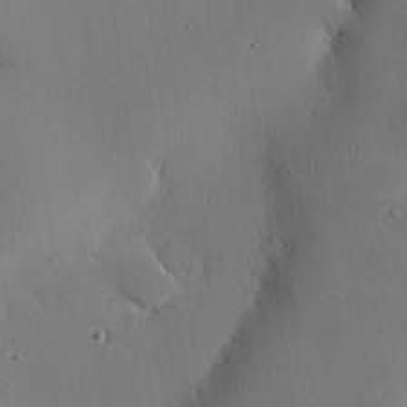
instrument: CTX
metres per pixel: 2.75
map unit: eHh
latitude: 22.5735
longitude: -91.1592
